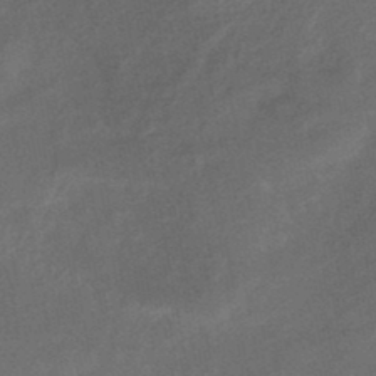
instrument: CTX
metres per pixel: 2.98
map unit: HNhu
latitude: -45.5777
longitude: 91.0487
